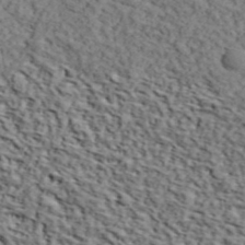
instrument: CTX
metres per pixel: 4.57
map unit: lHvf
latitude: 39.4993
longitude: -87.1214
